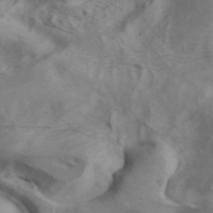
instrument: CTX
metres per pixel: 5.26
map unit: ANa
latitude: 41.4237
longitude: 14.6519
